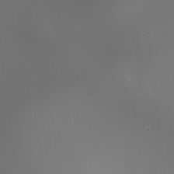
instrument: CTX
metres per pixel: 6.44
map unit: HNhu
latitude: 8.4979
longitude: -1.5371
